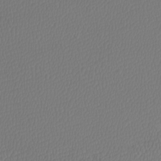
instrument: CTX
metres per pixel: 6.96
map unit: Htu
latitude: -5.9556
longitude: -73.6316
